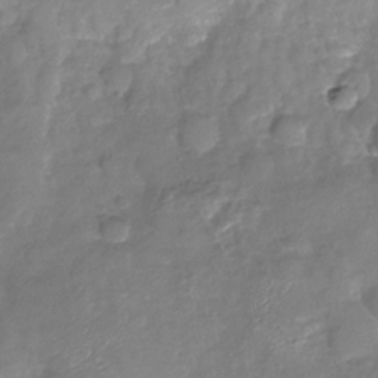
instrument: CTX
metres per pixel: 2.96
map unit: Nhu
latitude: -26.5951
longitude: -57.2159
